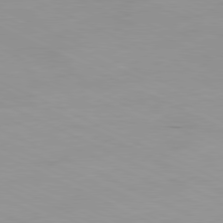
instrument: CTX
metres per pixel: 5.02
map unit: Ap
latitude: -81.0676
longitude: -93.8394
